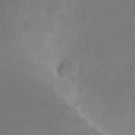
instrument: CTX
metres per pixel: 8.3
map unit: Nhu
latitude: 26.4979
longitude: -70.4034
